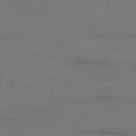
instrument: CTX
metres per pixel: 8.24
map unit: Ap
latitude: -77.5777
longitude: -88.3090
